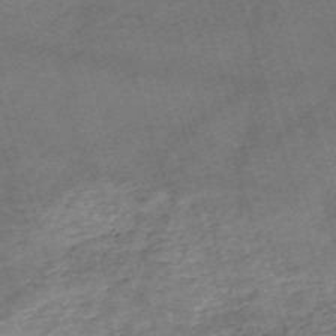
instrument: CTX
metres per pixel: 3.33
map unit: eHh
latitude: -54.6708
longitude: -90.8569
